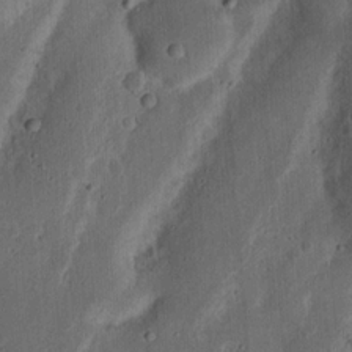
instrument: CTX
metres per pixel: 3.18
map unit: Nhu
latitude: 15.1215
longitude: -74.4979
